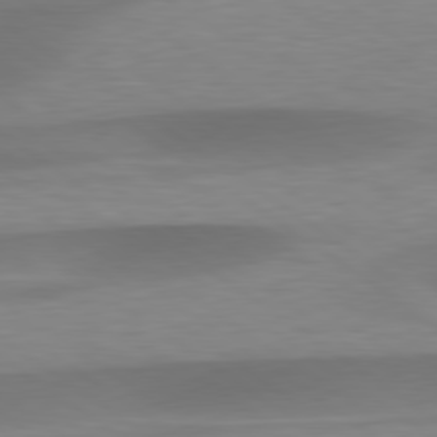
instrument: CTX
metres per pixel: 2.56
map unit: lApd
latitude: 79.5371
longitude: -91.8583
